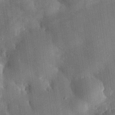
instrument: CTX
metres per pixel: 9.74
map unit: eHh
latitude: 30.1956
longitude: -80.0444
